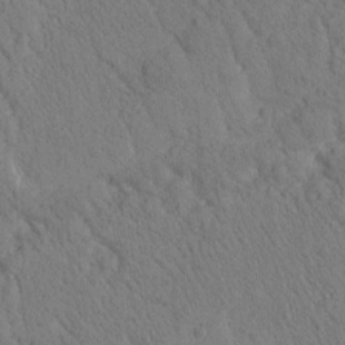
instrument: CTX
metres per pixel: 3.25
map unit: Htu
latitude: -0.5763
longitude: 174.6140
